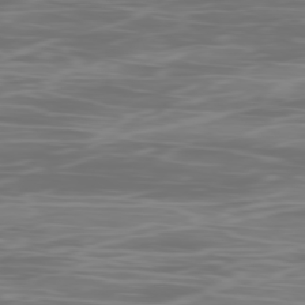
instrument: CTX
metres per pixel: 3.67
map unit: Ap
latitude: -79.2187
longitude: -59.5749
